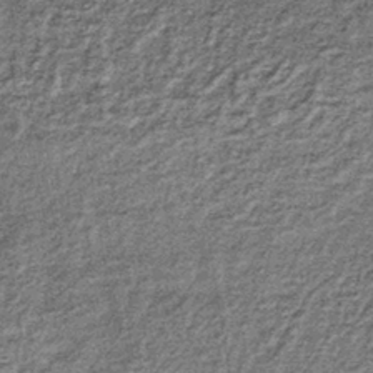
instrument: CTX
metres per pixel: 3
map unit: lHb
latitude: -36.9163
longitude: 64.9164
